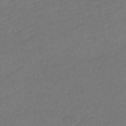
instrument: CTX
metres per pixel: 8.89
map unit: eHb
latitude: -46.9164
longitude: 89.2376
